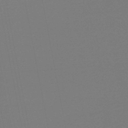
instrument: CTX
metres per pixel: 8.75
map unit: lHb
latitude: -47.3887
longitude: 69.5210
